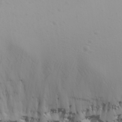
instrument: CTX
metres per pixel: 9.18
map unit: Nhu
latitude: -4.5007
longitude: -83.7449
